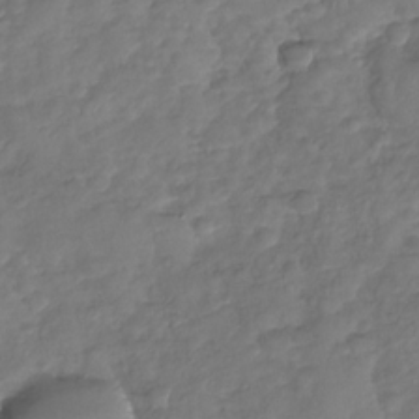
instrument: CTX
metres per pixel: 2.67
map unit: Nhu
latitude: -30.5951
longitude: -61.0080
